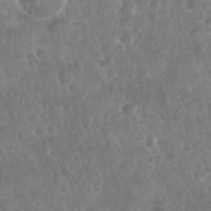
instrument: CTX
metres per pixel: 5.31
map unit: Nhu
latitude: 28.3467
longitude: -64.9703
